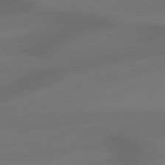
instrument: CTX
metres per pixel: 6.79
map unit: Hpe
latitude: 78.4979
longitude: -127.9906
